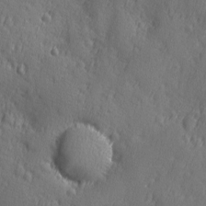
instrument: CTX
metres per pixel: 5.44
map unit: Ave
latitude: -9.0486
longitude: -119.0836
